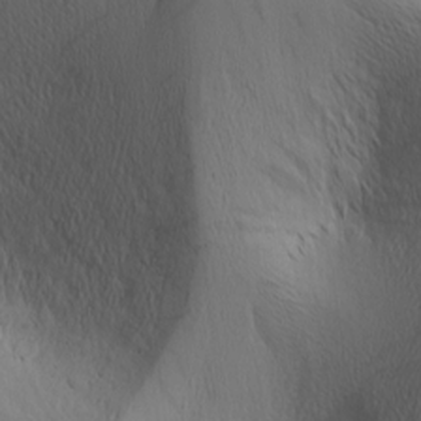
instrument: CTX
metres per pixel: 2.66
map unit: Nhu
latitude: -4.7463
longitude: -151.9339
